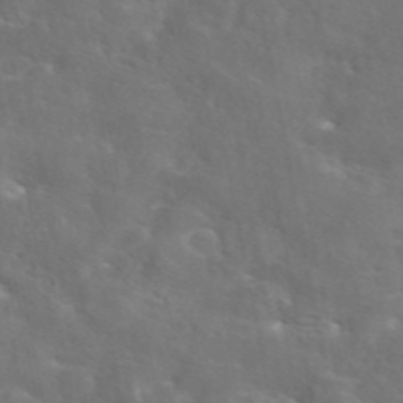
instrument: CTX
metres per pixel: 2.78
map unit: eAb
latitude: 45.5560
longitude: 125.3510
